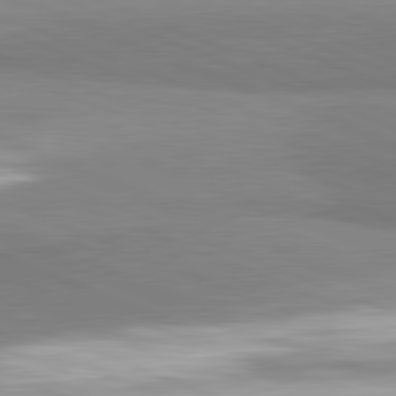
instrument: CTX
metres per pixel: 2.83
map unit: lApd
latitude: 81.9528
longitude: 160.3306
